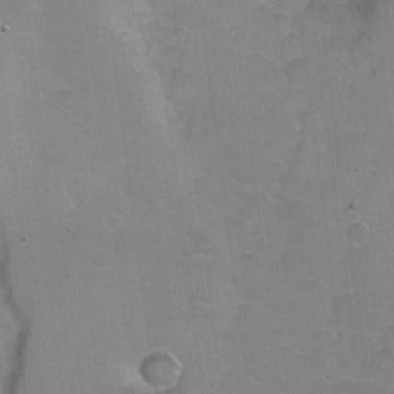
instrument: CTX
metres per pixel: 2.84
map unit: Ht
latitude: 0.4979
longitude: -45.4237
